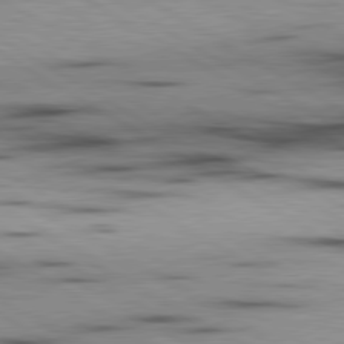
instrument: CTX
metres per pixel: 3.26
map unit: lApd
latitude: 80.1389
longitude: 157.8989
